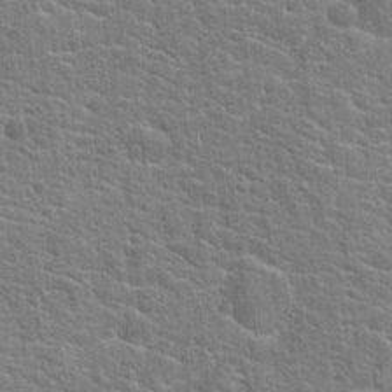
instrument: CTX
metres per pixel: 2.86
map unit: Hto
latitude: 20.2523
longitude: -44.2144
